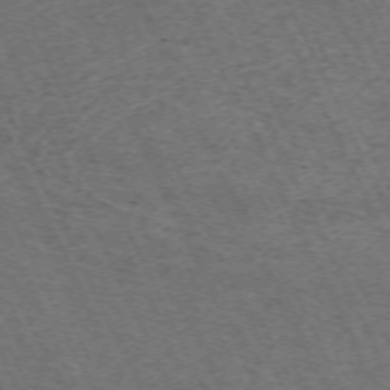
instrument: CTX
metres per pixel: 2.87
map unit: Hpe
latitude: -70.5952
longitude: 11.3510
